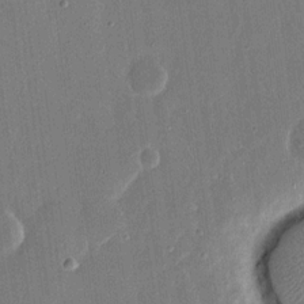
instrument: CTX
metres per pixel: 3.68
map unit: eHh
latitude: 15.6505
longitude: -70.5357
